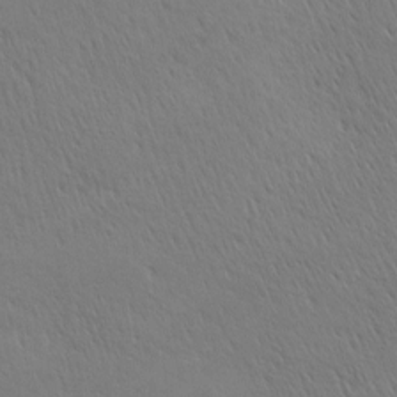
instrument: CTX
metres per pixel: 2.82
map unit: lAa
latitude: -8.3495
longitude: -125.3103
